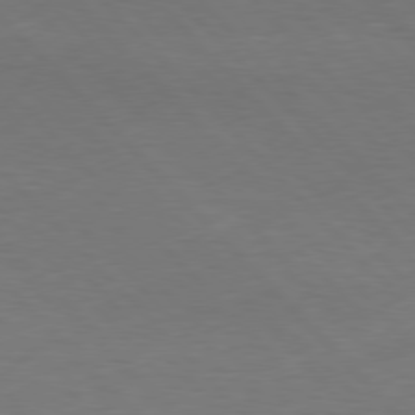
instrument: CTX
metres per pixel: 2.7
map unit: Hpe
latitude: 77.2348
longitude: -124.8380
